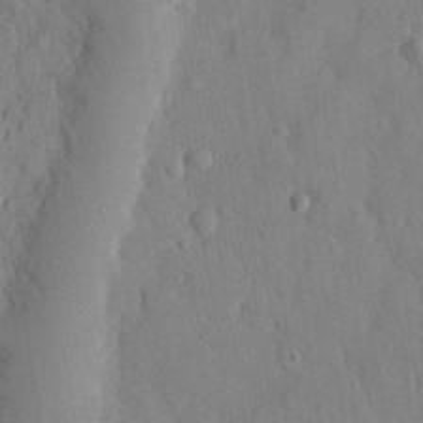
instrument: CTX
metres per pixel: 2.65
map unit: eHh
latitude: 28.1011
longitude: -76.2522
